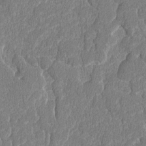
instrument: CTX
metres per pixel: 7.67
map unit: lAvf
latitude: -8.1795
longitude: -114.4789
